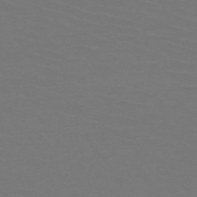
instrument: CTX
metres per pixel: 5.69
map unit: HNb
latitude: -51.1431
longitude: -43.6505
